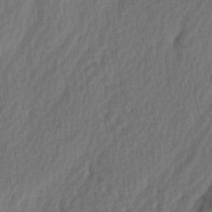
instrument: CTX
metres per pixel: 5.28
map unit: Ave
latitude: 2.7057
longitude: -110.7246
